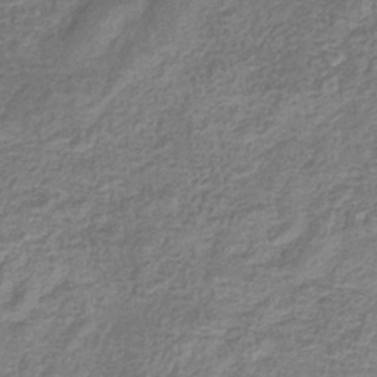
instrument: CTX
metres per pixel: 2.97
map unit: eHb
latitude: -33.3888
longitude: 74.6141
